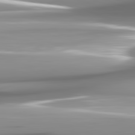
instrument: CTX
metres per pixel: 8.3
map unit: lApd
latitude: 82.2711
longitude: -143.5938
